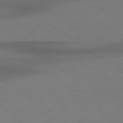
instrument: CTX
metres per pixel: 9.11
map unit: Hpe
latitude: 79.0459
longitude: -123.2726
